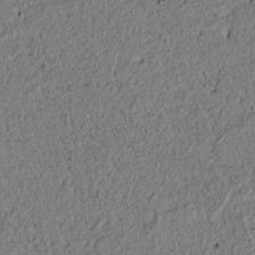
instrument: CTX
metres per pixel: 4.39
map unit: lAvf
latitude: 5.6505
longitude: 168.1605
